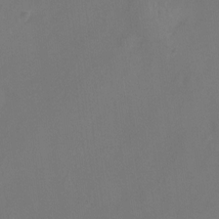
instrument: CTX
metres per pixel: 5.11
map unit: Hto
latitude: -12.5952
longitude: -40.4978
